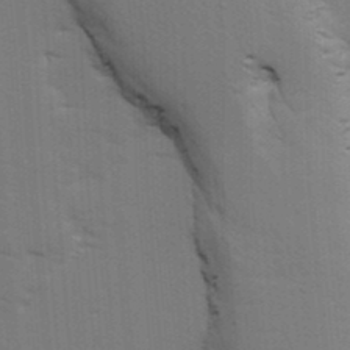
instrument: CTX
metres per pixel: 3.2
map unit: Ave
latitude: 14.3090
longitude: -102.4601
